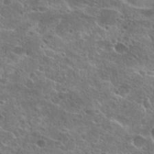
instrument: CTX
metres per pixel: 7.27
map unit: Hto
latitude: 25.2725
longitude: -45.5371
